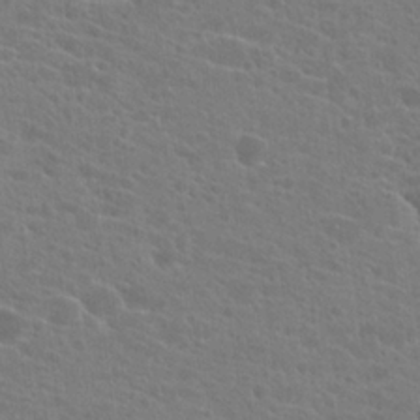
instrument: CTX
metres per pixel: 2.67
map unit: Hto
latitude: 22.6490
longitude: -39.6127
